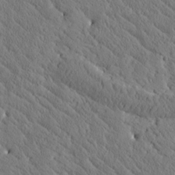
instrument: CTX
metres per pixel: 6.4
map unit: Htu
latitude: -0.5196
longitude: 175.4454
